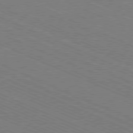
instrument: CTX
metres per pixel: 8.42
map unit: Ap
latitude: -80.9164
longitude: -75.0270
